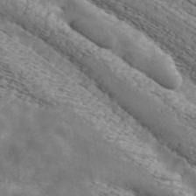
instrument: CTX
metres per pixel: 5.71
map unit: ANa
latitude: 42.1011
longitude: 49.6722
